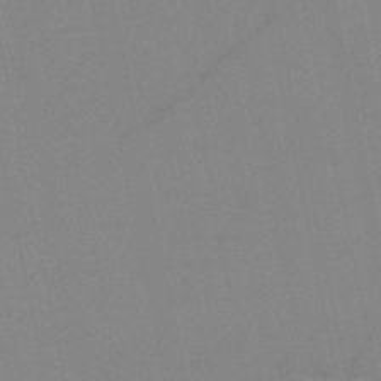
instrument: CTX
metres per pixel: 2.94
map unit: HNb
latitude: -44.8786
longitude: -41.9906
